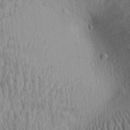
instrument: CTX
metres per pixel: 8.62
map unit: Aa
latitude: 29.2915
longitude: -138.0255
